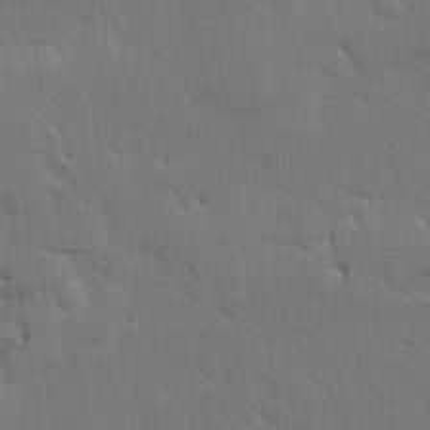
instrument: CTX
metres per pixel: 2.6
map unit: Ave
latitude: 17.4993
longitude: -141.3859
